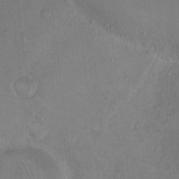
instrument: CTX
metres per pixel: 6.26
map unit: Hto
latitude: 9.4049
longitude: -58.8191
